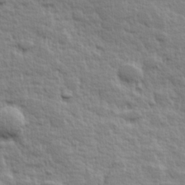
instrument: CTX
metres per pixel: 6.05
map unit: Hve
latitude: 25.1214
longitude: 144.6708
